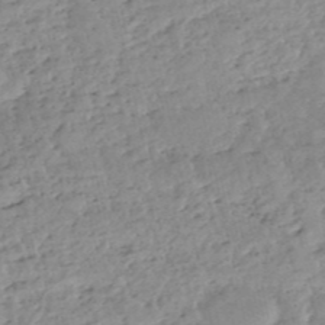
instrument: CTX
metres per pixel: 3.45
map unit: eHh
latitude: -52.3306
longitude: -24.0822
